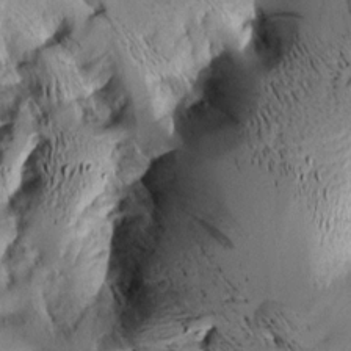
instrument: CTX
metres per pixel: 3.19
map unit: Aa
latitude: 9.1025
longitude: -142.6113
